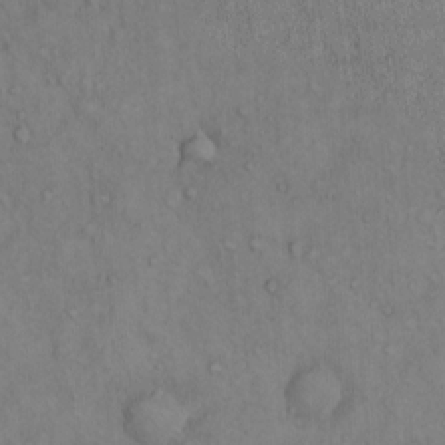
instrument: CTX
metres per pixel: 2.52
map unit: Hto
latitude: 12.7435
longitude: -59.2159
